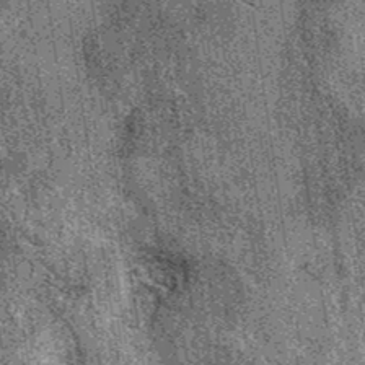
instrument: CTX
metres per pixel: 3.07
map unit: eAb
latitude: 37.0458
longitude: 107.5399
